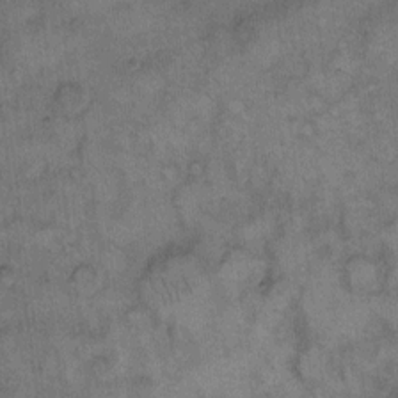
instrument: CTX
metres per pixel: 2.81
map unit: eHh
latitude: 9.7072
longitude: -63.6883
